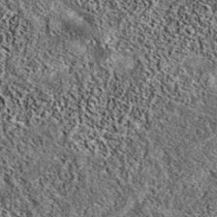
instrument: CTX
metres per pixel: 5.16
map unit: eAb
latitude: 37.8205
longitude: 106.2739
